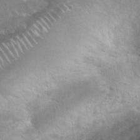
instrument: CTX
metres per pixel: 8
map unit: Nhu
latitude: 25.5749
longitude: -51.2726
